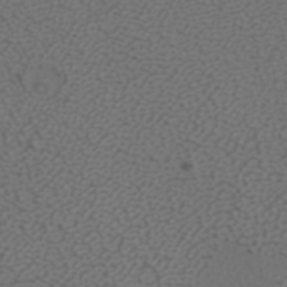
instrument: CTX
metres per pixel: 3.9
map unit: ANa
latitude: 38.6301
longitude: 23.9745
